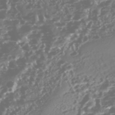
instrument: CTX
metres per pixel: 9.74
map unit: Nhe
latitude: -45.9556
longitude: 151.7100
